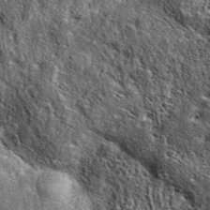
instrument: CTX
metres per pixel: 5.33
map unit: eAb
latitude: 37.9339
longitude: 109.5777
